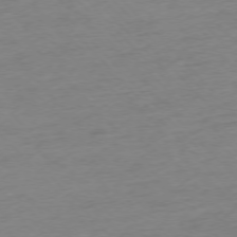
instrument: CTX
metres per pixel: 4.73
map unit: Ap
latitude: -76.2928
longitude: -71.2915
